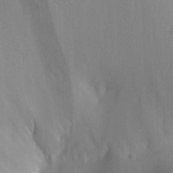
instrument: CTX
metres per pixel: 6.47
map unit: Aa
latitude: 30.6680
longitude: -141.3292
